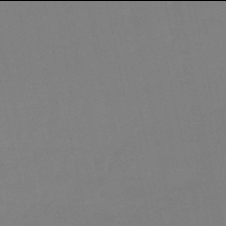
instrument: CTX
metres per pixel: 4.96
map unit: eHb
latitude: -50.0094
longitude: 77.4076
